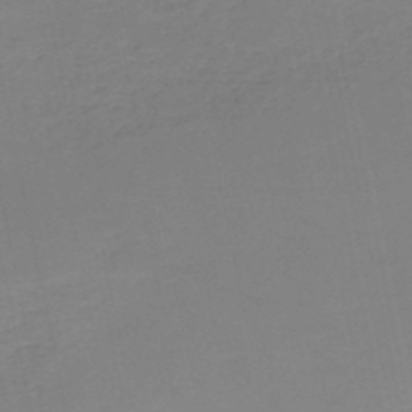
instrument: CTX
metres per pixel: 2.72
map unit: HNb
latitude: -50.2361
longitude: -50.8380
